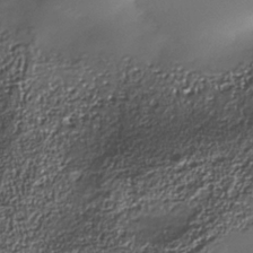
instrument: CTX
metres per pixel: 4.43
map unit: Nhe
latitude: -35.8989
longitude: -92.5734
